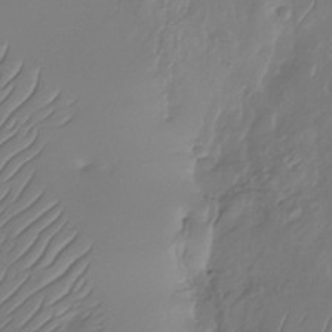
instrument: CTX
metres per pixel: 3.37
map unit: Nhu
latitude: -29.7478
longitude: -59.2915
